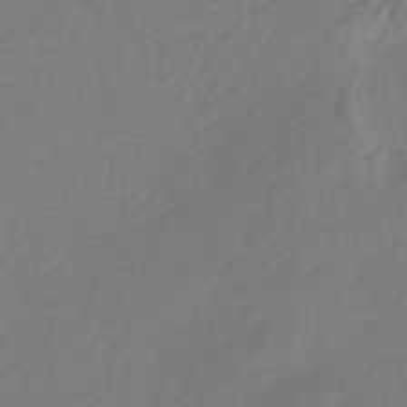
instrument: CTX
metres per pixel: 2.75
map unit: HNhu
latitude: -43.4643
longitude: 91.3321
